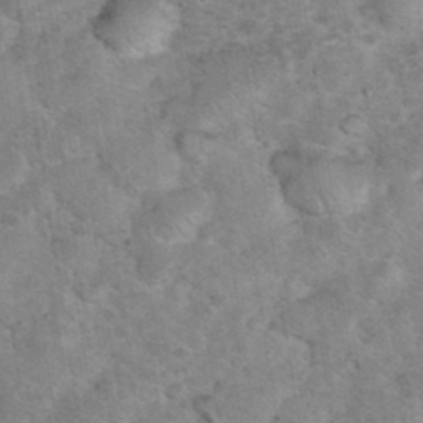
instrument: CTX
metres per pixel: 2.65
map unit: eHh
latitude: 36.9703
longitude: -66.6679
